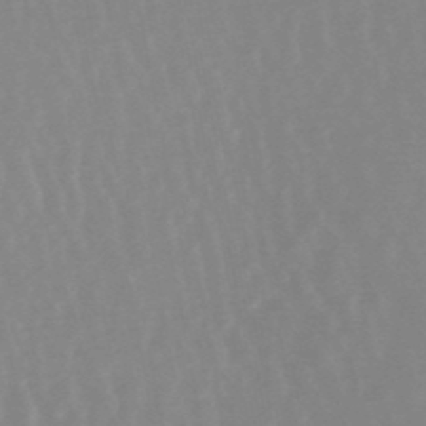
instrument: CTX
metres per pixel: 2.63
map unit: lHb
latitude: -48.6519
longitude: 72.0472
